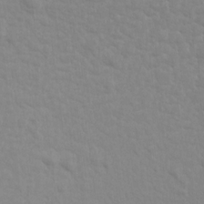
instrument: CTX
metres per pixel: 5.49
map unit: Aa
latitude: 15.7639
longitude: -142.5168
